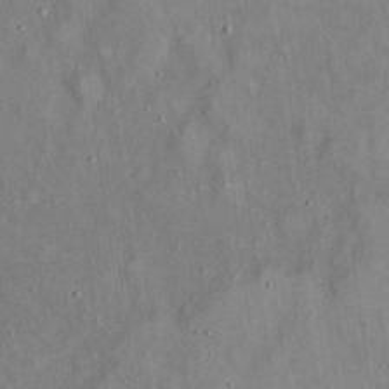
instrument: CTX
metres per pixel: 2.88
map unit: eHh
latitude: 19.0080
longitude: -60.9702
